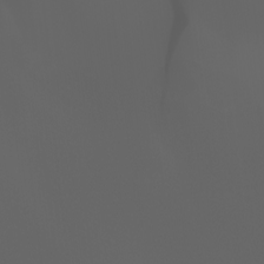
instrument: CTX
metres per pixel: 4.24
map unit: Ht
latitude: -3.1998
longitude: -60.8758
